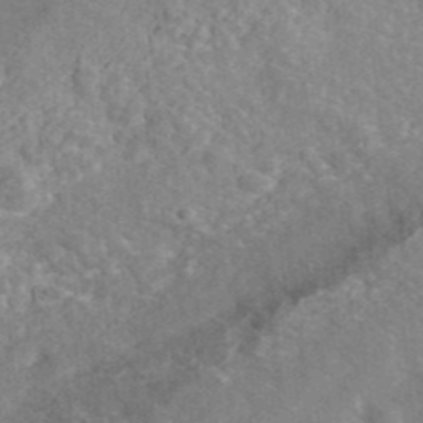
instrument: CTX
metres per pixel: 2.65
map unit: ANa
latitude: 42.6302
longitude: 26.1416
